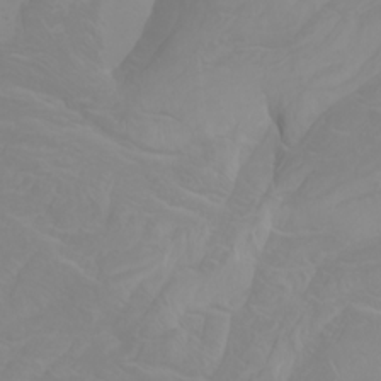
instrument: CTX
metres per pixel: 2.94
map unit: Htu
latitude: -4.5007
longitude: -89.6316
